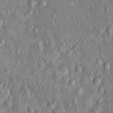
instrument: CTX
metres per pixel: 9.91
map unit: Nhu
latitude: 0.7246
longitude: -16.3278
